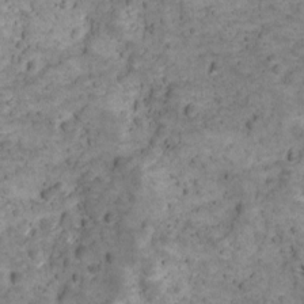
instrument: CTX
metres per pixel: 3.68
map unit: Ave
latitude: 11.4616
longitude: -105.3860
